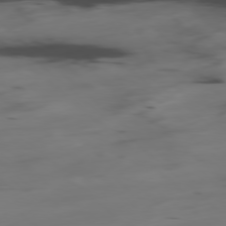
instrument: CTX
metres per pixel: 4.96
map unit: Hpe
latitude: -78.6896
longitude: -20.5168
